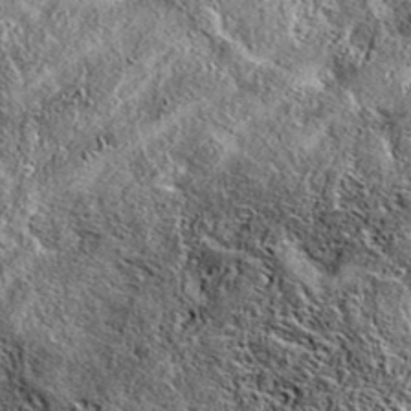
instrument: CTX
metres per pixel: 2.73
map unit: eAb
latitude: 37.9906
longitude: 109.6911
